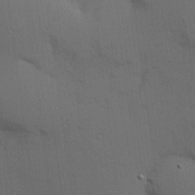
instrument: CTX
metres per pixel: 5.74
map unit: Hve
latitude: 14.3090
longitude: -90.6490
